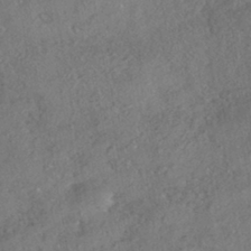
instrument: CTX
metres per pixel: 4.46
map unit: HNhu
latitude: -41.6911
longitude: 107.7478
